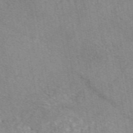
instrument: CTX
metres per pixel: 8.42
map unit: eAb
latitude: 48.0255
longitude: 110.9541
